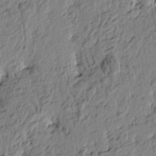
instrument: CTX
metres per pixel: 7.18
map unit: Htu
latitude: -3.3509
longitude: 179.0864
